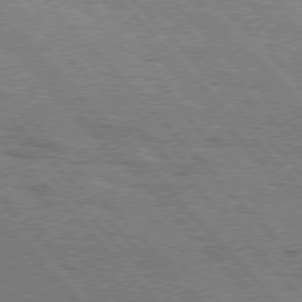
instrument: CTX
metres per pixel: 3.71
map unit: Hpe
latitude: 76.3656
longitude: -151.1403
